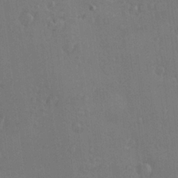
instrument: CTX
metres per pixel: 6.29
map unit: Nve
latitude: -7.4643
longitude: 174.0661
